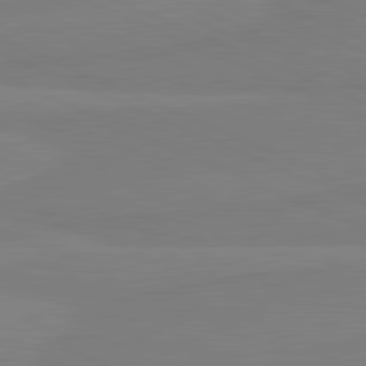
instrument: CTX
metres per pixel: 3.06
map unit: lApd
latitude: 81.5560
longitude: -178.9325
